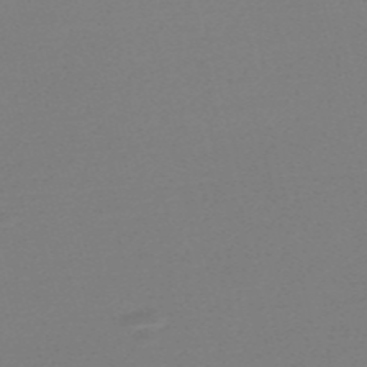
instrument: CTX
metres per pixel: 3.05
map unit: Nve
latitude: -56.5196
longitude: 62.5384
